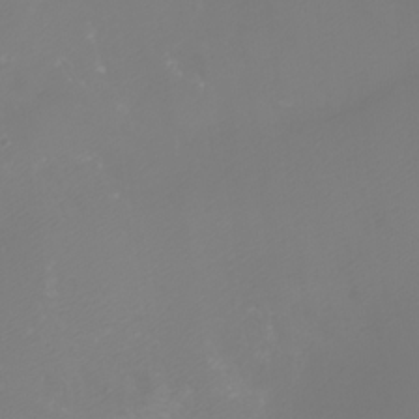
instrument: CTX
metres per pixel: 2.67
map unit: Nhu
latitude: -8.1606
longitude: -84.4412
